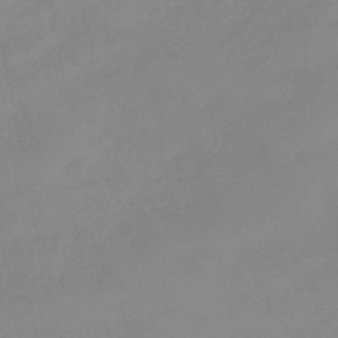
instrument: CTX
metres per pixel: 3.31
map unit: eHb
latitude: -44.8408
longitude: 84.7274
